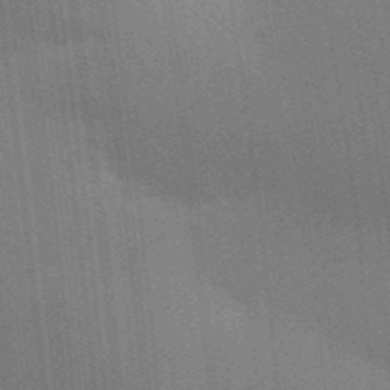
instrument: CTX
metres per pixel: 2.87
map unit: Aa
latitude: 32.6302
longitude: -143.1025
